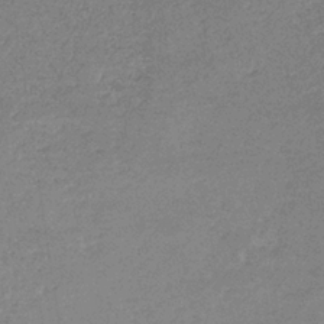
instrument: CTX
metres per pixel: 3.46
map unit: lHb
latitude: -33.8612
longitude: 69.4076
